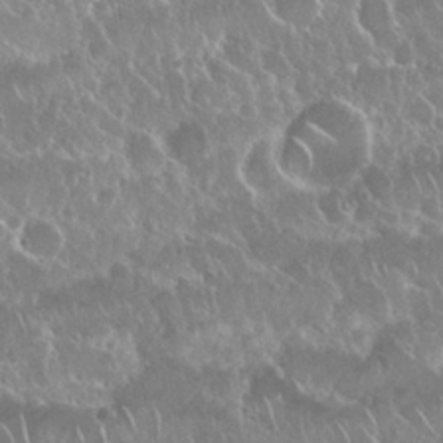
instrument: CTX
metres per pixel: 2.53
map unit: Nhu
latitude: 24.6679
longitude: -61.1025
